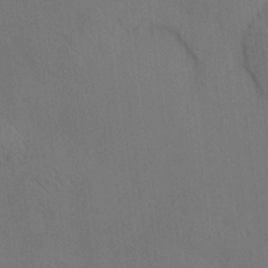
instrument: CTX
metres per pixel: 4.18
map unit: HNhu
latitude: 12.6302
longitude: 10.2740
